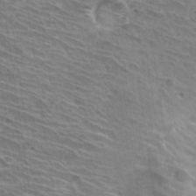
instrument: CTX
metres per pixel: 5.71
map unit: Hto
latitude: 31.1781
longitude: -41.6504
